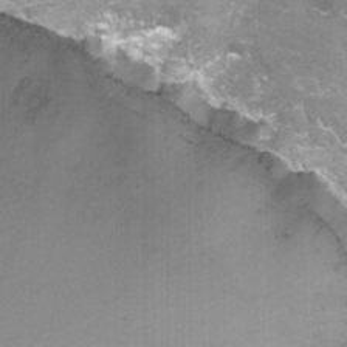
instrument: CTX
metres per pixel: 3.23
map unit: Nhu
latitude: -13.5966
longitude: -56.9891
